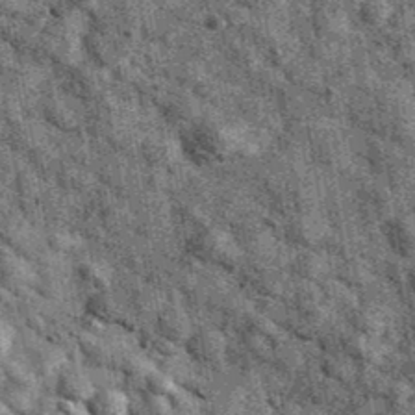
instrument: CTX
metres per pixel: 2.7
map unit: Ave
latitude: 40.4601
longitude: -106.8569
